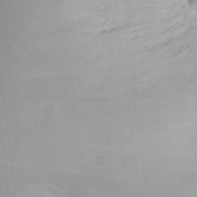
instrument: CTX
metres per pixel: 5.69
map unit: Aa
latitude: 21.9150
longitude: -146.3468
